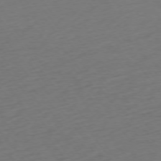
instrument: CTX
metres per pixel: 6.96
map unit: Ap
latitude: -74.9731
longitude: -71.3293
